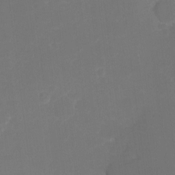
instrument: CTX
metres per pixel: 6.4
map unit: eHh
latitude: -6.6518
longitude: -78.1578
